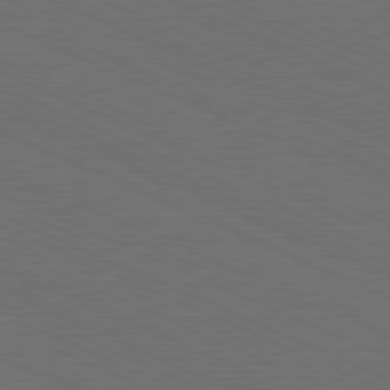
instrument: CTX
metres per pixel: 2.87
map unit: Hpe
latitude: -81.9367
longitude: 19.0486
